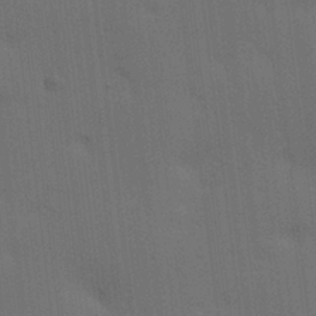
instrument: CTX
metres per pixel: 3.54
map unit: lAa
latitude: 11.7639
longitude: -108.7813
